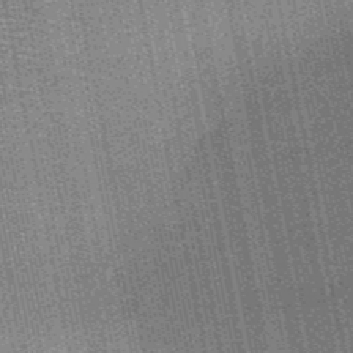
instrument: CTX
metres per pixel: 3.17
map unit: HNb
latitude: -50.6518
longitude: -42.1389
